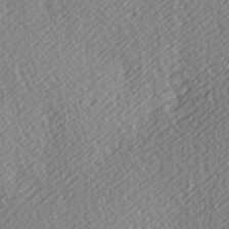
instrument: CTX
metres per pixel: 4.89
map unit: Hve
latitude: 3.2726
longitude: -124.1200
